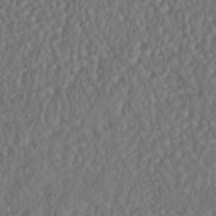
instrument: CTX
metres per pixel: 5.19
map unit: HNhu
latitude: -46.4251
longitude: 104.5573
